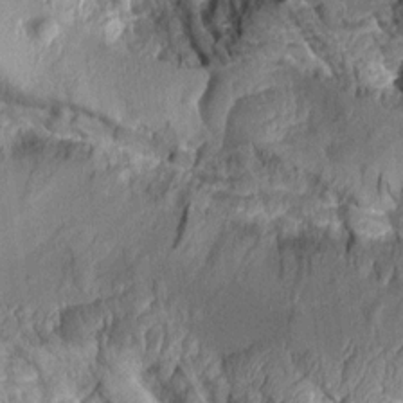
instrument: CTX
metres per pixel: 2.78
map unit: Aa
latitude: 8.4979
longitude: -128.2711
